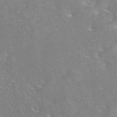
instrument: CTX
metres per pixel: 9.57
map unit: eAb
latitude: 44.3845
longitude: 109.7855
